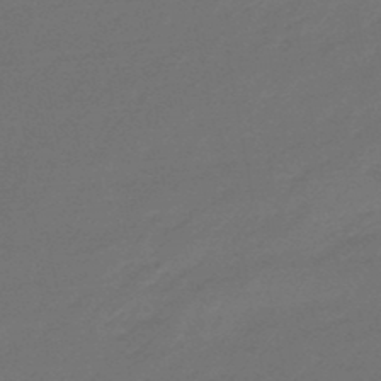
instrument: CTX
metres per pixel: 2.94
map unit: eHb
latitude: -47.7099
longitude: 85.7288
